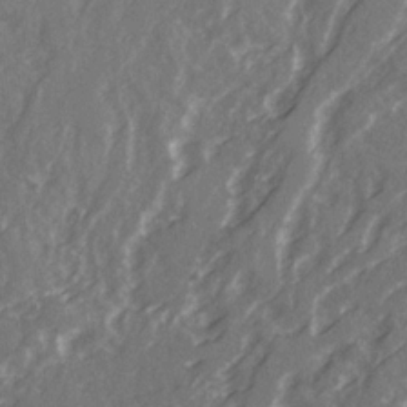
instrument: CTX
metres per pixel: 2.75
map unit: Ave
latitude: 21.6316
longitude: -132.2900
